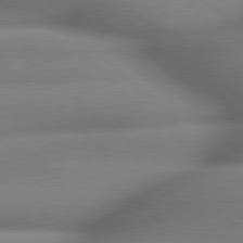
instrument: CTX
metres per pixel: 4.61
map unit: lApd
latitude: 79.5182
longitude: -163.7261
